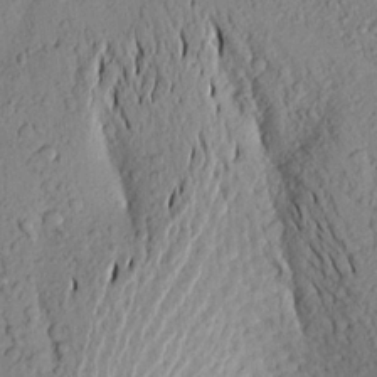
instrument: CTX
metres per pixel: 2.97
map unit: Aa
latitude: 19.3292
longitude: -148.7057
